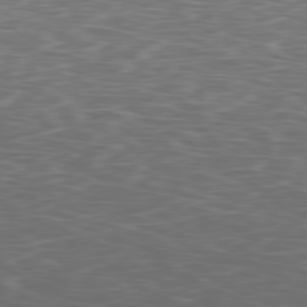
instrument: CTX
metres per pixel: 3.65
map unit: Ap
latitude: -79.8044
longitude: -73.4238
